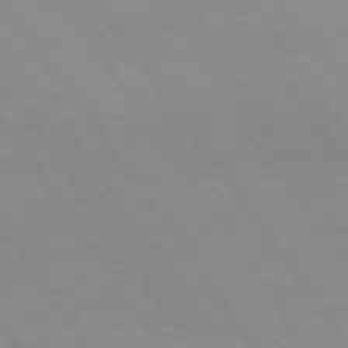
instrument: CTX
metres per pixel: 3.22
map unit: Hpe
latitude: 74.2900
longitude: -140.8380
